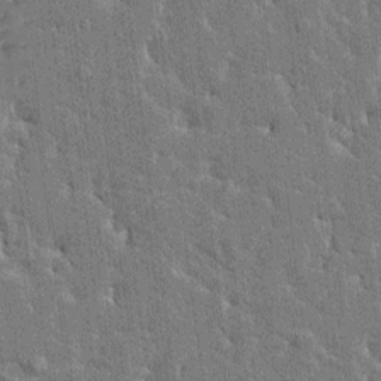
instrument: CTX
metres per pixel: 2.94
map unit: HNhu
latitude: 6.5735
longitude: -5.5560
